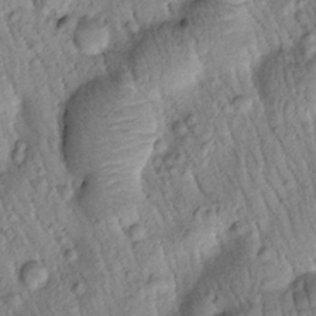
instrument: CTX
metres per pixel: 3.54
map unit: Htu
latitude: -1.0676
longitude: 173.6155
